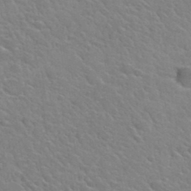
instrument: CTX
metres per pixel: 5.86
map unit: Hto
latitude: 34.4979
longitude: -50.1388
